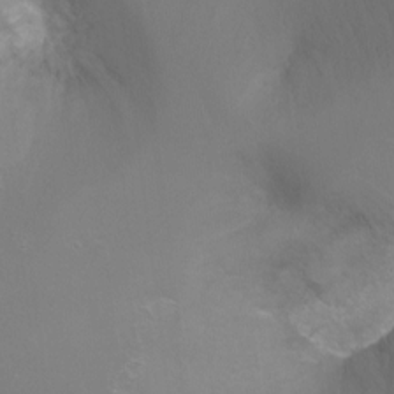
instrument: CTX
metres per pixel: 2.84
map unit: Ht
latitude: -6.8597
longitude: -32.7057
